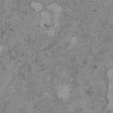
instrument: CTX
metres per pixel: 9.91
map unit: HNhu
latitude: 0.5734
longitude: 4.3495
